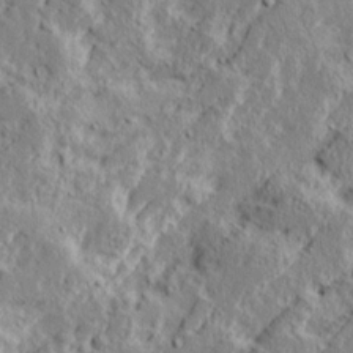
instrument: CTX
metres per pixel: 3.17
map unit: Ave
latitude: 15.8962
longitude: -138.1767
